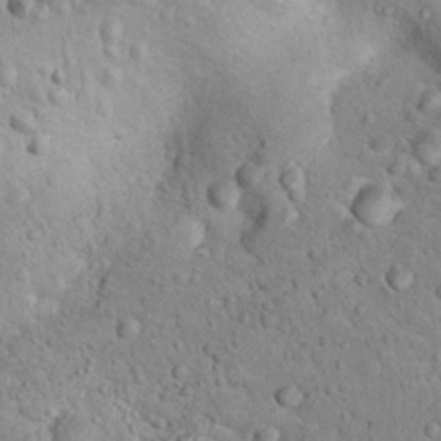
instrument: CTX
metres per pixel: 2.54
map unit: Nhu
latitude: 14.3090
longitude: -28.5546
